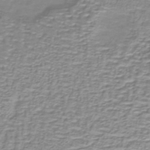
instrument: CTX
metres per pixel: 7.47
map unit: lHb
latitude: -40.0472
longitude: 58.3306
